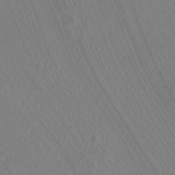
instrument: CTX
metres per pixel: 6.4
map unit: HNhu
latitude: -40.8030
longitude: 99.9367
